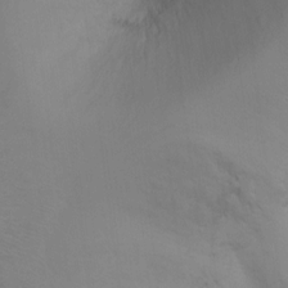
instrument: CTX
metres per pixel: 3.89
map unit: Ht
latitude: -7.8611
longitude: -35.1970
